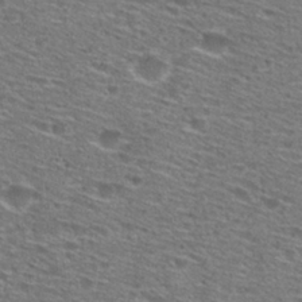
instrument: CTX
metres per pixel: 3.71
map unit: Hto
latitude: 28.5923
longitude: -47.2159
